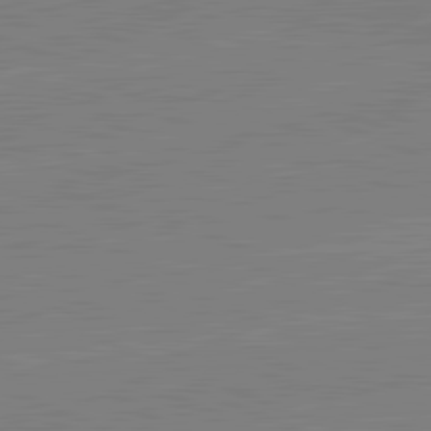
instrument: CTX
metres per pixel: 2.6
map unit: lApd
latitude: 82.1388
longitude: -156.8002
